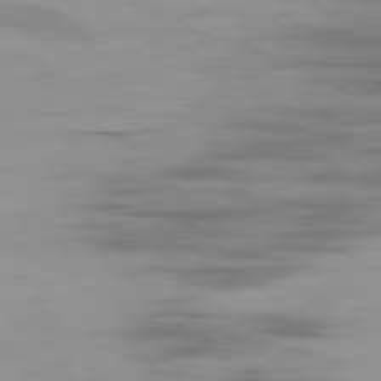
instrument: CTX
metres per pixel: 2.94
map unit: Ap
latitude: -80.0850
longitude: -61.1214
